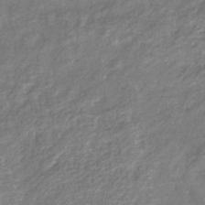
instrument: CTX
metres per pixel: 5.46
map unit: eHb
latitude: -39.3888
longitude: 81.4077
